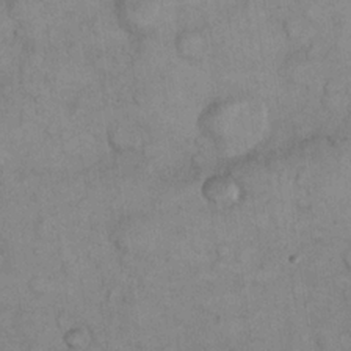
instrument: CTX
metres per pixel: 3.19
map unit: eHh
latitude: 22.7624
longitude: -58.6491
